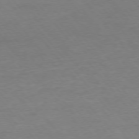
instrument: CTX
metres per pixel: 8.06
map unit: Ap
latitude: -76.5196
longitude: -88.8380
